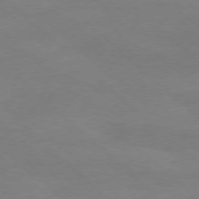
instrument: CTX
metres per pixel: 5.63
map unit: Ap
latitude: -78.0283
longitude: -68.4979
